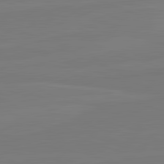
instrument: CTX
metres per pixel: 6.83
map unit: lApd
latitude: 82.1955
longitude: 164.5763
